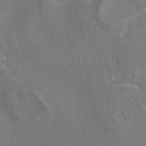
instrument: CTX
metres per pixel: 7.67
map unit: eAb
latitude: 45.6127
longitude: 108.3495
